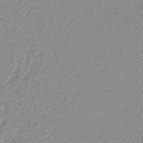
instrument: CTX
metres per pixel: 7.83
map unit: lHb
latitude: -41.8800
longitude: 69.8800
